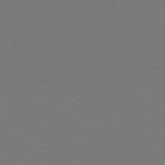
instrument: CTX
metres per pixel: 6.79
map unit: Hpe
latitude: 73.5372
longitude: -122.8569
